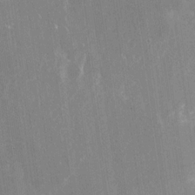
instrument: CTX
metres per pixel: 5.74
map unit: Nhu
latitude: -28.2740
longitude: -80.1578
